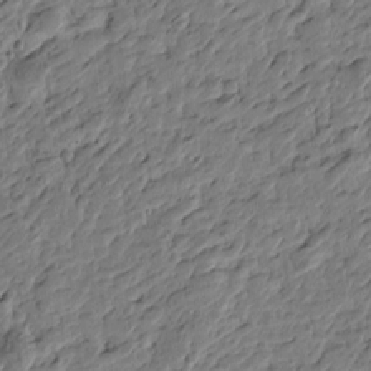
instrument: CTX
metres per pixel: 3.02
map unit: Htu
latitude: -2.5384
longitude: -178.8569
